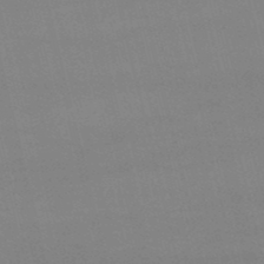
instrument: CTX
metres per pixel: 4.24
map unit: lHb
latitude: -48.1228
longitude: 63.4643
